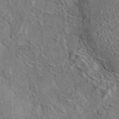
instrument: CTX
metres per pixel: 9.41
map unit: eAb
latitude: 43.1214
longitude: 109.8422
